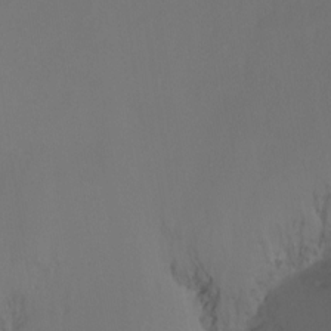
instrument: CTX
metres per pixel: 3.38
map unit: Hto
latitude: -7.8989
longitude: -48.7813
